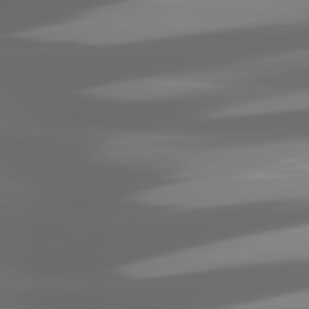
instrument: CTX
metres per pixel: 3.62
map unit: lApd
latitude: 80.6490
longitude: -145.4615
